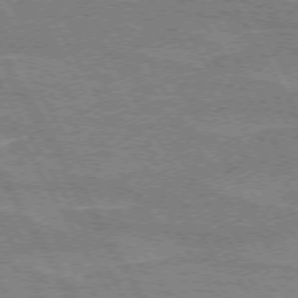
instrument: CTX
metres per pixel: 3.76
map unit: lApd
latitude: 72.6869
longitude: -55.3859
